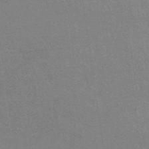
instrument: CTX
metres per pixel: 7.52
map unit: eHb
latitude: -37.4832
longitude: 76.4818
